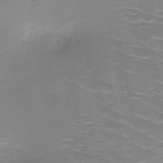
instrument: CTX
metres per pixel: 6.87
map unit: HNb
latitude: -49.4833
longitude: -47.1215
